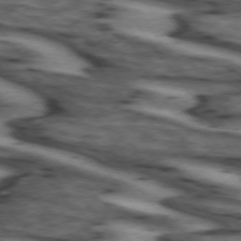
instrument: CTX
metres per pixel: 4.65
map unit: lApd
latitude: 74.0822
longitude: -72.1389
